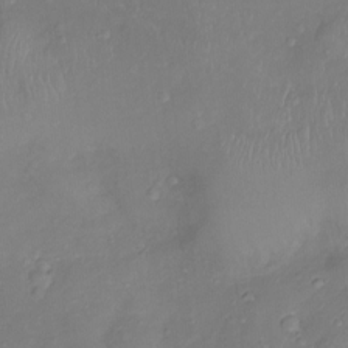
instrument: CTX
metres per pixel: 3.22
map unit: Ht
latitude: -10.6896
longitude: -23.3293
